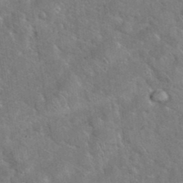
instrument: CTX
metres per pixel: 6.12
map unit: eHh
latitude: 37.9528
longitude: -64.7246
